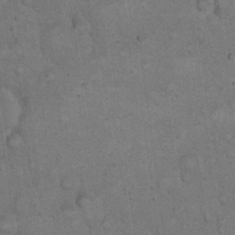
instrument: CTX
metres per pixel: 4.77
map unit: eHh
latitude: 20.2145
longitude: -61.8205
